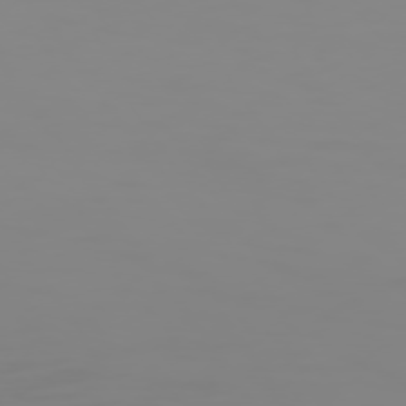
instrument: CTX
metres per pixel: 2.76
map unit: Hpe
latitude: 74.0822
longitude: -128.1767
